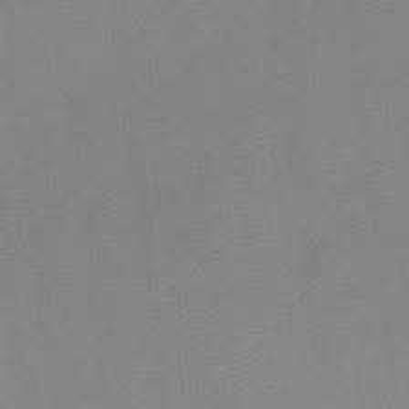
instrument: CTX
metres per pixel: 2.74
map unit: eHh
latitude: -3.3698
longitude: -80.1767
